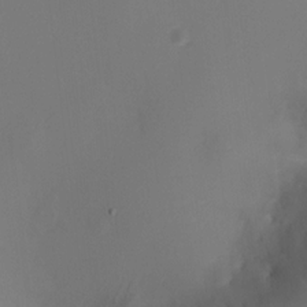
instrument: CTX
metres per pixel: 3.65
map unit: HNhu
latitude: 10.4223
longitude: 11.6344
